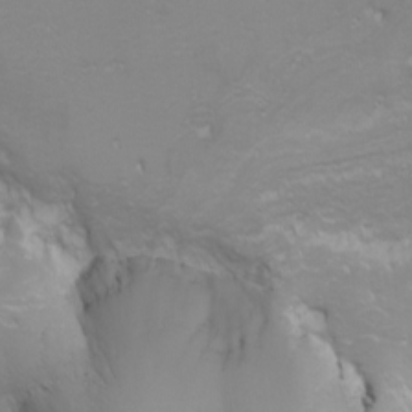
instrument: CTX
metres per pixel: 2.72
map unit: Nhu
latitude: -6.8975
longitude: -79.2348
